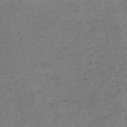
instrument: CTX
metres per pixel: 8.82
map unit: HNb
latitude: -55.1431
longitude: -42.7435
